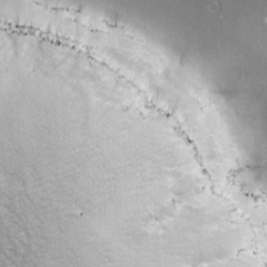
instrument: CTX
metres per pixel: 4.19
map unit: Ave
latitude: -6.3495
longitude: -120.2712
